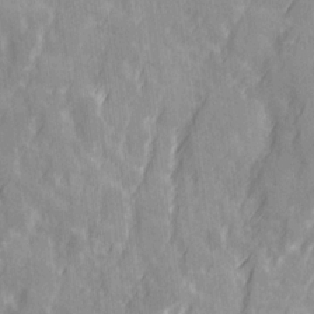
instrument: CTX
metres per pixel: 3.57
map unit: Ave
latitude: 20.4601
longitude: -131.9151
